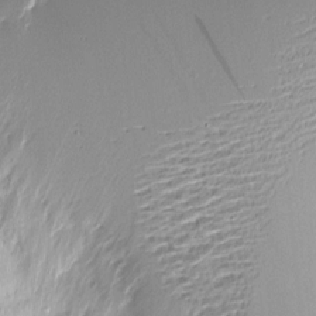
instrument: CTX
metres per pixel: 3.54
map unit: Nve
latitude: -7.6533
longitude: 173.1998
